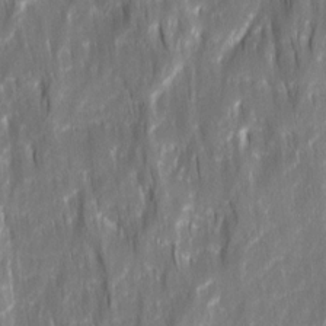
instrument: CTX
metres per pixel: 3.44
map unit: Ave
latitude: 15.4049
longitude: -134.8191
